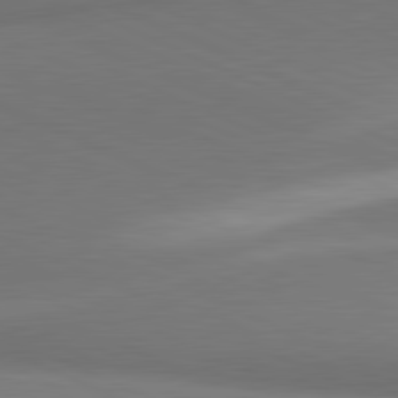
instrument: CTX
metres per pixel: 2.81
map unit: lApd
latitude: 81.3859
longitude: 163.7477
